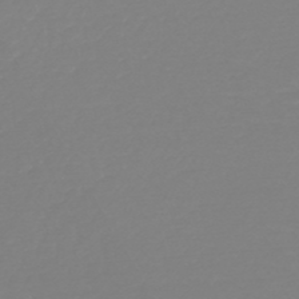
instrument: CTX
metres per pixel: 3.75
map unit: HNb
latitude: -49.3699
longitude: -50.4223
